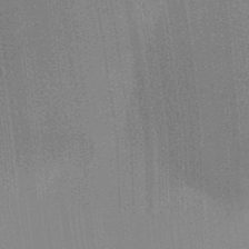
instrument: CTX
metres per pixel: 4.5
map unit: Aa
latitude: 32.4034
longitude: -142.4034
